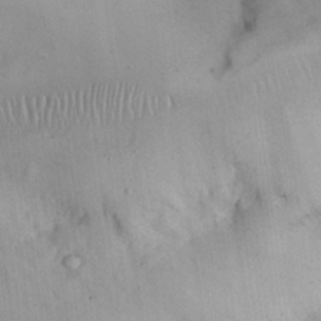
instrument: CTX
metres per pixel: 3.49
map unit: Nhu
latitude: 25.9528
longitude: -70.1011
